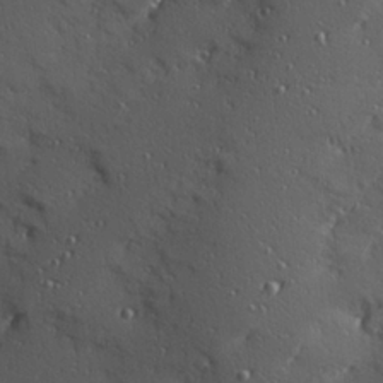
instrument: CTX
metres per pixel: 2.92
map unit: Hve
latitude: 24.5734
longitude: -96.5357
